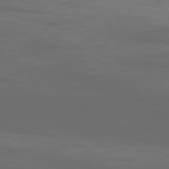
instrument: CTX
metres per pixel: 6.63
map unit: Ap
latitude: -80.3495
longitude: -93.0647
